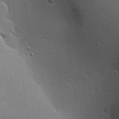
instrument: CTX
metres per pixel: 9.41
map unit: Aa
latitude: 18.3278
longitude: -141.8205
